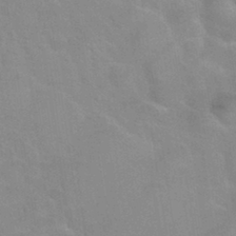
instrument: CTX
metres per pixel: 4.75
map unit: Nhu
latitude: 30.3845
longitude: -51.9339
